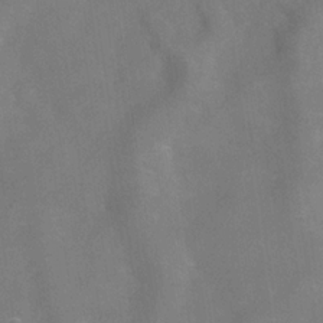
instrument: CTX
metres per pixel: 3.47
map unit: Hve
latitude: -31.8233
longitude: 95.3320
